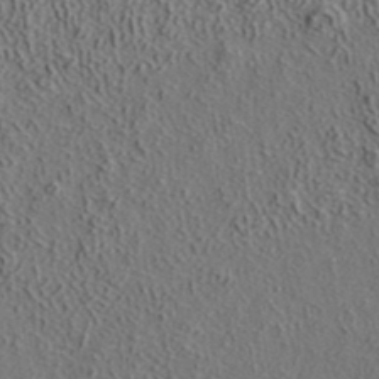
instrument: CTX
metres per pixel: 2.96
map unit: ANa
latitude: 39.0647
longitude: 22.3873
